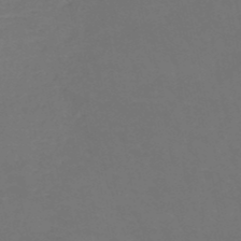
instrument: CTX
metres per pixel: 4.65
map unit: HNb
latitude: -49.9367
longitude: -53.6127
